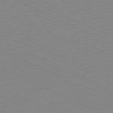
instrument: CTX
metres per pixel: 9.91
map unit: Ap
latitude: -78.3117
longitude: -73.2537
